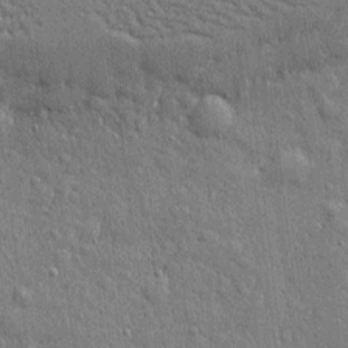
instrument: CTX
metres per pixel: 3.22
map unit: eHh
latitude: 4.2711
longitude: -75.4615
